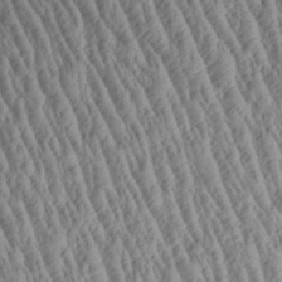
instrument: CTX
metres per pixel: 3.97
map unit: Aa
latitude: 28.4223
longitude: -136.0444
